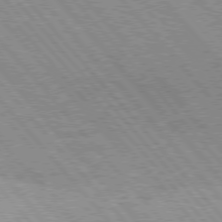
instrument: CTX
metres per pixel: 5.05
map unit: Hpe
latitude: 75.9150
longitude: -150.5734
